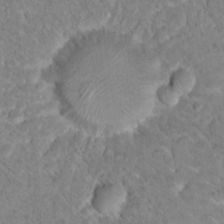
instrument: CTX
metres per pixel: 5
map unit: Nhu
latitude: 17.1025
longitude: -32.8947
